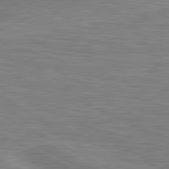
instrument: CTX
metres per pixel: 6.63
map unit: lApd
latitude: 80.8569
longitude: 172.7841
